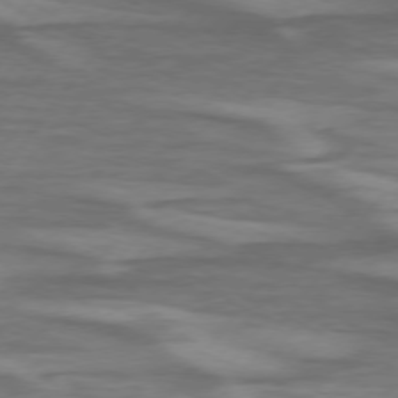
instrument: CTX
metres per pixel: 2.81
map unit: lApd
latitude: 75.0458
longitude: -78.6869
